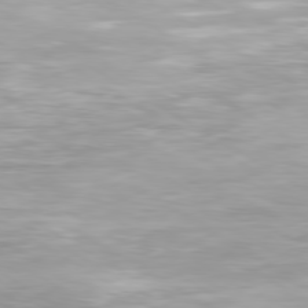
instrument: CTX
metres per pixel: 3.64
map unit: Ap
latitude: -80.1417
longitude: -60.6490
